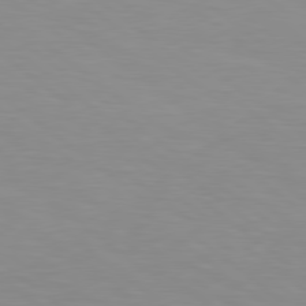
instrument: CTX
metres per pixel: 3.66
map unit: lApd
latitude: 79.0270
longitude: -177.1403
